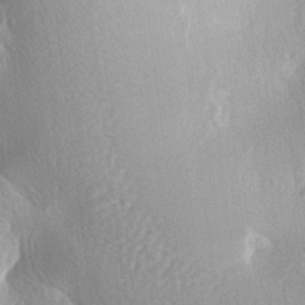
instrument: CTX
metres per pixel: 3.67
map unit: lAa
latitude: -7.3698
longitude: -124.8380
